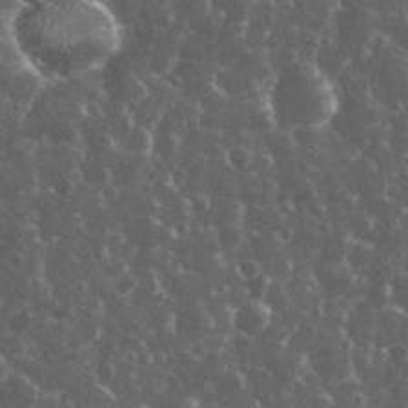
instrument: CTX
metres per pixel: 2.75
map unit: eHh
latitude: 33.9717
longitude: -60.2144
